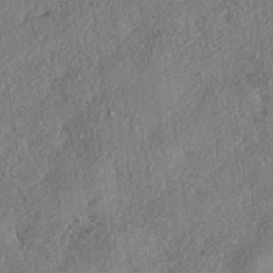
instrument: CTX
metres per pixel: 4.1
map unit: eHh
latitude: -41.5588
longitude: 121.2754
